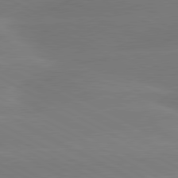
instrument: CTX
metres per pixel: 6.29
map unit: lApd
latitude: 80.7435
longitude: -147.6127
